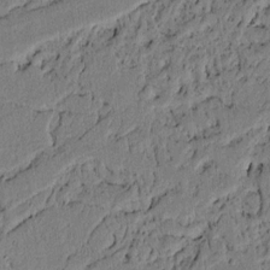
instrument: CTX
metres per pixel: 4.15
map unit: lAvf
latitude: 4.4790
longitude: 164.8408
